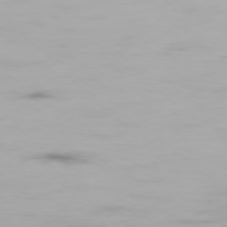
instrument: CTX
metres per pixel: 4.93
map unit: Ap
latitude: -77.6344
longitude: -62.3279
